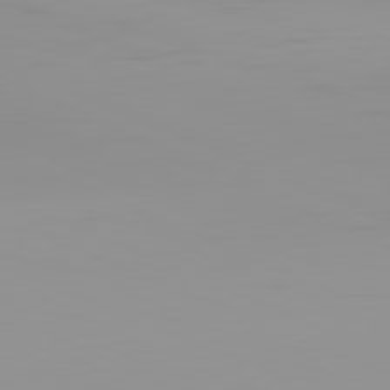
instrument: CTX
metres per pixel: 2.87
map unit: Hpe
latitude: -82.1039
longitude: 15.8990
